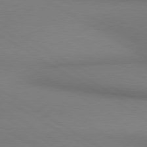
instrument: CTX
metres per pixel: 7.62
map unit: lApd
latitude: 80.7057
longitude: 147.7288
